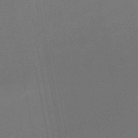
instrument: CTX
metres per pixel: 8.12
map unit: lHb
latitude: -47.9367
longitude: 68.3306
